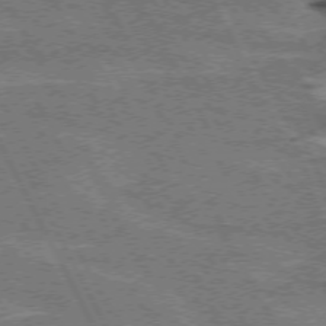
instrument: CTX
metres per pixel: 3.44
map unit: lApd
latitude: 71.8016
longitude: -54.5357
